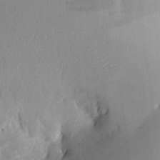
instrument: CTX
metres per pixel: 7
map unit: Aa
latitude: 14.6302
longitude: -140.9891
